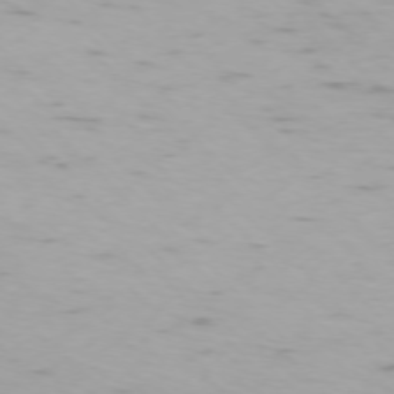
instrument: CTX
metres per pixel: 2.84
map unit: Ap
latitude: -75.5966
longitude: -68.4223
